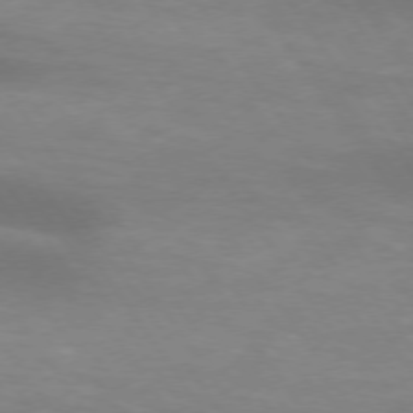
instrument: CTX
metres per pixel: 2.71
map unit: lApd
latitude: 73.9906
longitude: -51.3859
